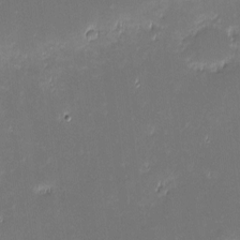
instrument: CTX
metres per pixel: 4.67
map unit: eHh
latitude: -2.6329
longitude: -85.9339
